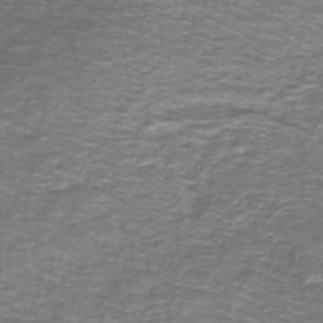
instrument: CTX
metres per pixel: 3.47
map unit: lHb
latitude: -42.8408
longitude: 55.5966
